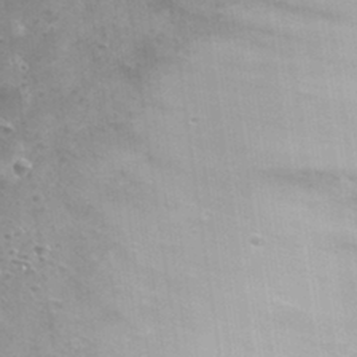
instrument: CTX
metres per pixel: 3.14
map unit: Nhu
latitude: 31.0837
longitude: -53.1781
